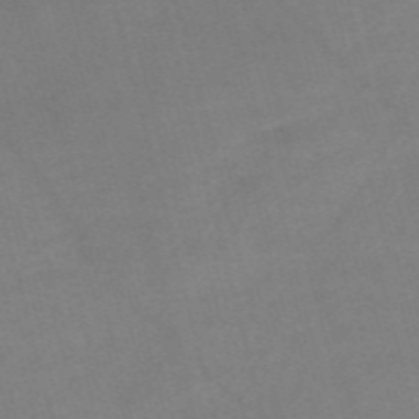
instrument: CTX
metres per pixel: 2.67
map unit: Nve
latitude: -57.8233
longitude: 64.3684
